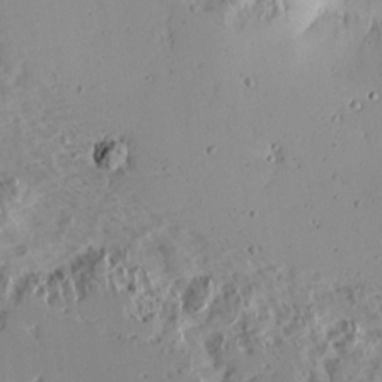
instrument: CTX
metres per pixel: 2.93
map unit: Aa
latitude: 12.5735
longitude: -140.9702
